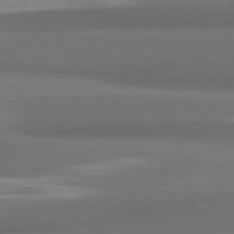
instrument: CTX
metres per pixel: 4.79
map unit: lApd
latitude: 81.7827
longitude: 172.8219
